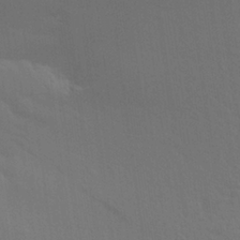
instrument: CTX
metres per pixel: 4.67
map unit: Aa
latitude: 26.1011
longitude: -145.5749
